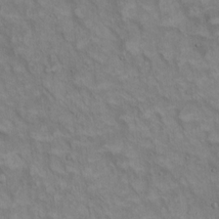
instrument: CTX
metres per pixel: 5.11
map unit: Hto
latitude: 14.7436
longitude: -60.6868
